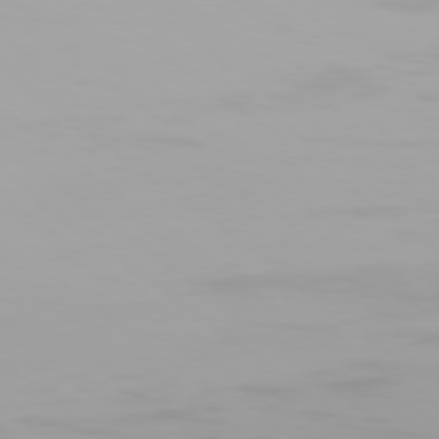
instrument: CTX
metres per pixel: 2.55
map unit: Ap
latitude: -79.1809
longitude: -96.2333
